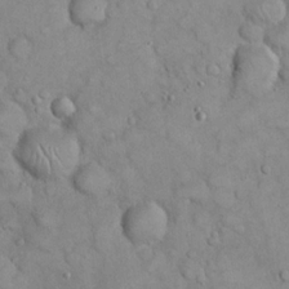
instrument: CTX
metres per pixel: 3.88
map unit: eHh
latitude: 21.4805
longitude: -59.0459
